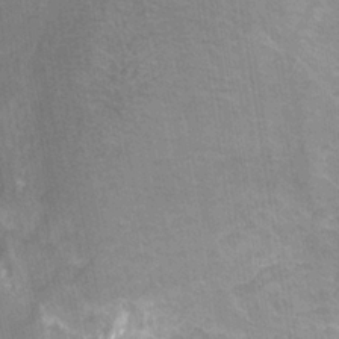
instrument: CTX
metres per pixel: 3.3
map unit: HNhu
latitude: -28.7274
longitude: 67.3699
